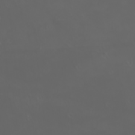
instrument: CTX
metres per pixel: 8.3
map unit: eHh
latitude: -2.4251
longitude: 19.6533
